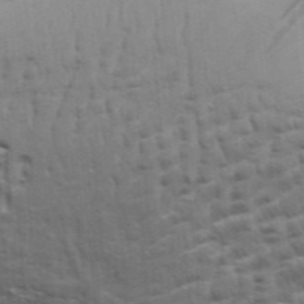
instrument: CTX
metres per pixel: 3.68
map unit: Aa
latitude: 33.1214
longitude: -135.8583
